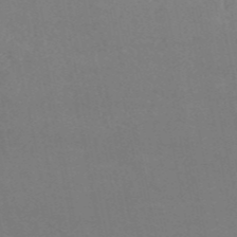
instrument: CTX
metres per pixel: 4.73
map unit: HNb
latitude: -54.2551
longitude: -34.3089
